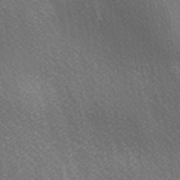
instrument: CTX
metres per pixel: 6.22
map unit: lAa
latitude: -5.5777
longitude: -121.6505
